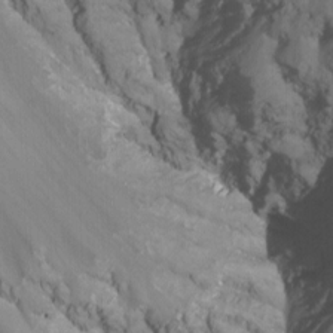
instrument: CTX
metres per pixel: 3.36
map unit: Nhu
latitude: -13.6722
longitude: -65.4805
